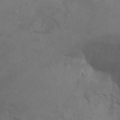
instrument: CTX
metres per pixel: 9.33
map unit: Htu
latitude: -7.2376
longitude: -65.6127
